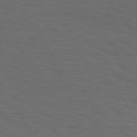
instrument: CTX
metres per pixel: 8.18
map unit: Hpe
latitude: 75.4615
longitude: -131.1404
